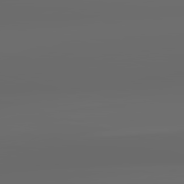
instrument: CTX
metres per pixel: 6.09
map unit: lApd
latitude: 83.5938
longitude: -127.6505
